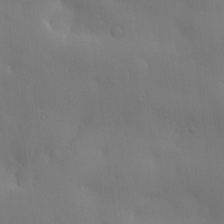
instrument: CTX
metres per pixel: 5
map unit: lHvf
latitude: 21.8017
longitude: 145.9745
